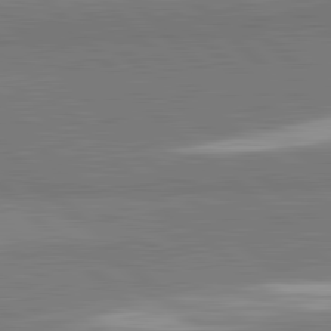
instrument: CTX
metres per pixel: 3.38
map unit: lApd
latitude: 82.0255
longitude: 162.5196
